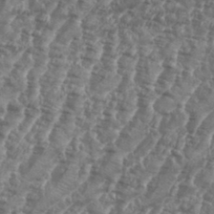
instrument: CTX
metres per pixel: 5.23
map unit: eHh
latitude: 34.8569
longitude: -136.5168
